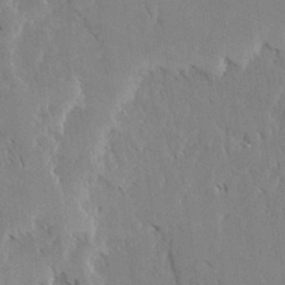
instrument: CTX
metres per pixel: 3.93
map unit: Ave
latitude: 23.7450
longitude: -130.8947
